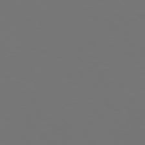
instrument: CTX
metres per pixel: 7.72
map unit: Hpe
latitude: 77.8961
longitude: -166.4223
